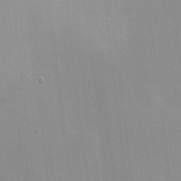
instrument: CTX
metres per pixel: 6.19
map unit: Nhu
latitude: 1.7449
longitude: -16.7057
